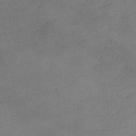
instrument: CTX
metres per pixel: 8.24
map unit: HNhu
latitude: -40.7463
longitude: 99.4643
